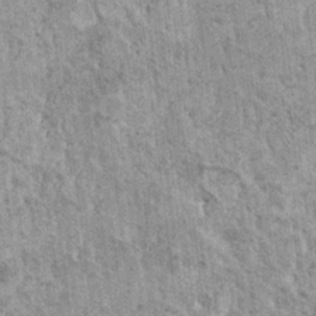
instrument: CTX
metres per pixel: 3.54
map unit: HNhu
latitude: 3.5560
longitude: 4.9352
